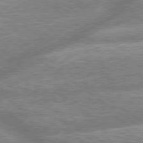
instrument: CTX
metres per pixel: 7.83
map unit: lApd
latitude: 79.4238
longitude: -159.4804
